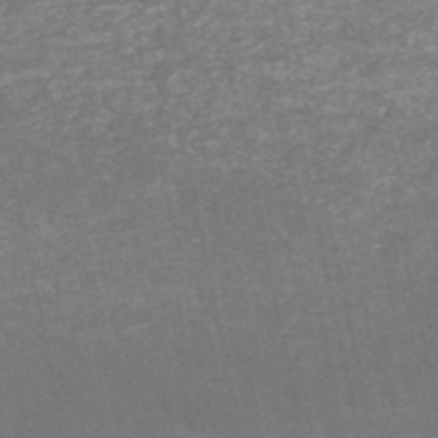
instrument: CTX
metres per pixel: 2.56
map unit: HNb
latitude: -51.2187
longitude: -48.3656
